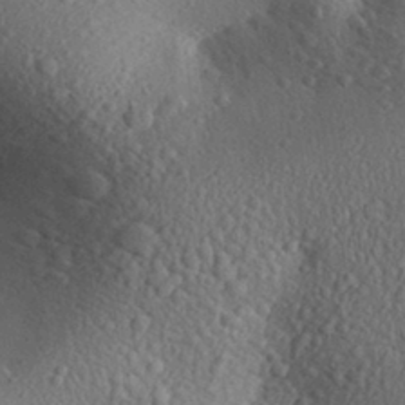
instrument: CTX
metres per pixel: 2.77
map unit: Aa
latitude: 31.6316
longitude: -145.4993
